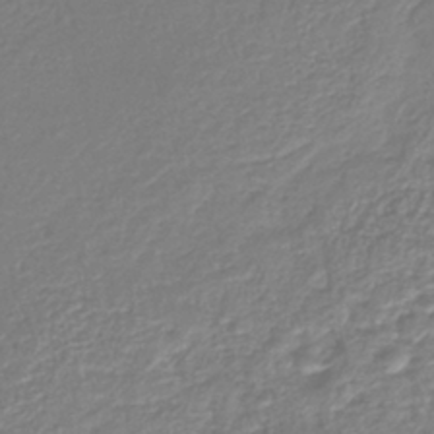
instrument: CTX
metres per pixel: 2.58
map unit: lHb
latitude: -39.0298
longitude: 58.6707
